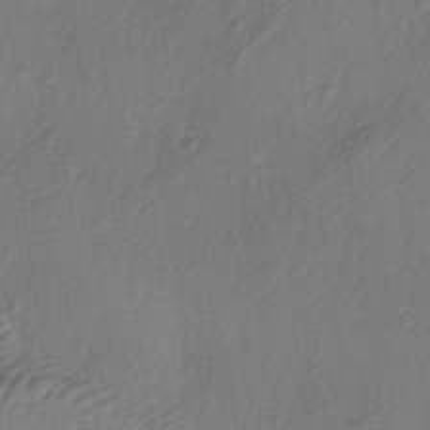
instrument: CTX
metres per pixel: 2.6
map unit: lAa
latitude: -5.0108
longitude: -123.7639
